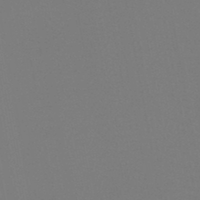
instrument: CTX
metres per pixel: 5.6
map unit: HNb
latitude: -46.8408
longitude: -43.1781
